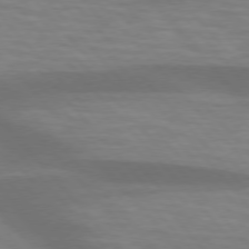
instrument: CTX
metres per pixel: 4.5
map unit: lApd
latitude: 76.1389
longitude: -58.8947
